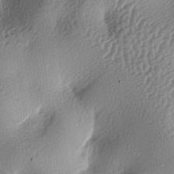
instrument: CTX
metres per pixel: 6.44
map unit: lAa
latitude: -6.1228
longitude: -123.9717
